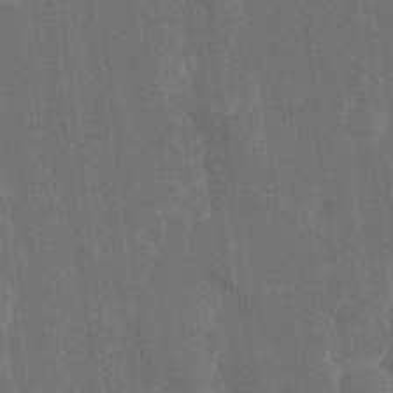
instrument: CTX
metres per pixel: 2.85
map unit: Htu
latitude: 1.0269
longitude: 147.1998
